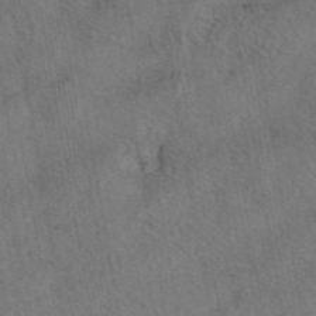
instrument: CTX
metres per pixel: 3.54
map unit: eAb
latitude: 43.0459
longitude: 107.3510
